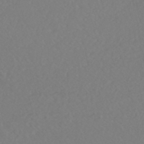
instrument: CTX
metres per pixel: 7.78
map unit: HNhu
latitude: -47.1053
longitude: 104.4440
